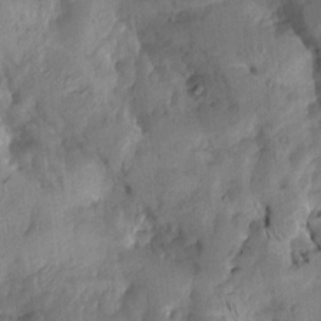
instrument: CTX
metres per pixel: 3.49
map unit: Aa
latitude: 8.5924
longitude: -142.7057
